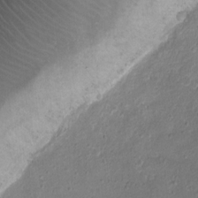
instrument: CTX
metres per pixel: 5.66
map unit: Ht
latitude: 1.4048
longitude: -25.5182
